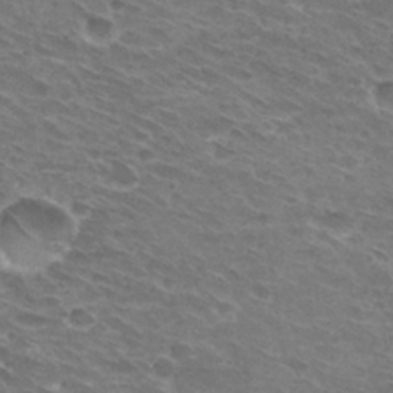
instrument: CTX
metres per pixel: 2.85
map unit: Hto
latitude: 30.6113
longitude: -44.2900
